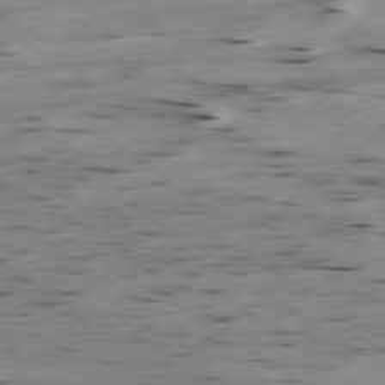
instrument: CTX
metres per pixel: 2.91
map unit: Hpe
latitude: -79.0108
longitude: -20.9514
